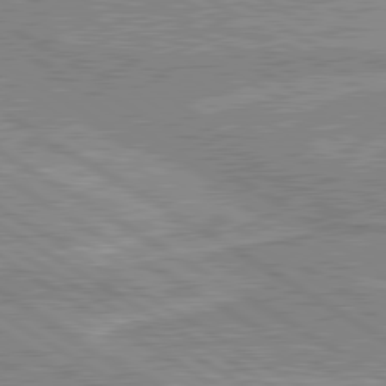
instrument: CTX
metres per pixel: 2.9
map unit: lApd
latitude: 80.5546
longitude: 143.7666
